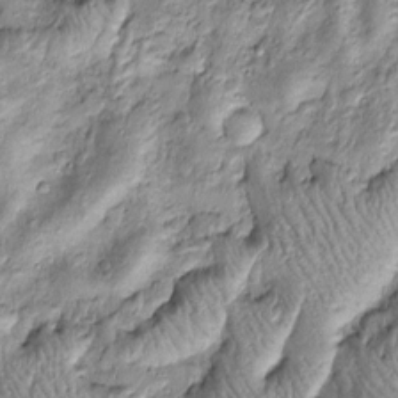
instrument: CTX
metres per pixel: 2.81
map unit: Htu
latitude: -4.8975
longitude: 159.7100
